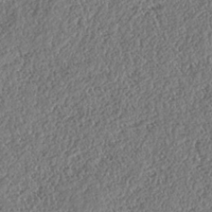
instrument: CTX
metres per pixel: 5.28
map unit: HNhu
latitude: -37.1809
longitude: 33.3510
